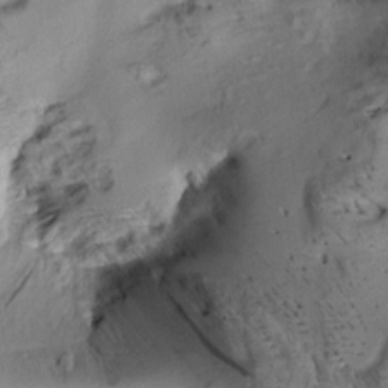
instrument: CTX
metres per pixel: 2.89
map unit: Aa
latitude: 9.2348
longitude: -142.4790
